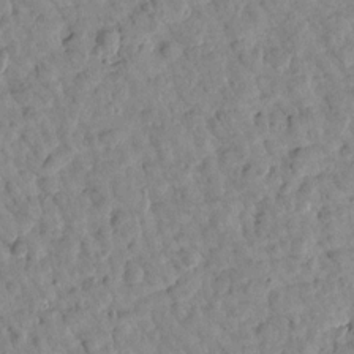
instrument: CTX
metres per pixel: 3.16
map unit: Htu
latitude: 1.8772
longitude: -179.8206
